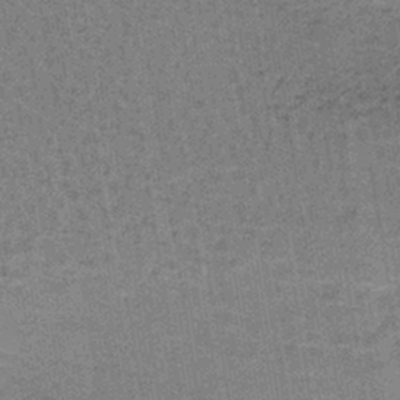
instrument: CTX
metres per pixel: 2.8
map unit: lHb
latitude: -41.4265
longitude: 57.1998
